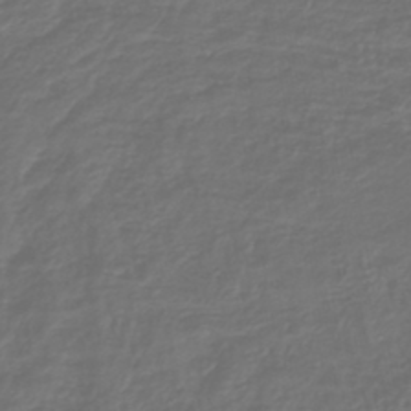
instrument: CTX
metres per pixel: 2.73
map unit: lHb
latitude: -43.7099
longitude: 77.0675
